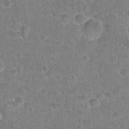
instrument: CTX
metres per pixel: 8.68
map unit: Hto
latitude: 21.4238
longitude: -48.2900
